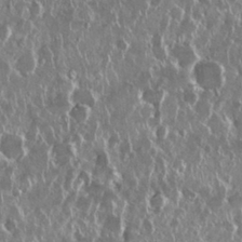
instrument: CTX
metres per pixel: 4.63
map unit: Nhu
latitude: 28.9702
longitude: -62.6113
